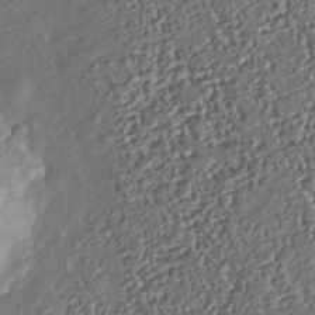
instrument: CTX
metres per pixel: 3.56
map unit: Nhu
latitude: -37.6155
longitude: -80.7057
